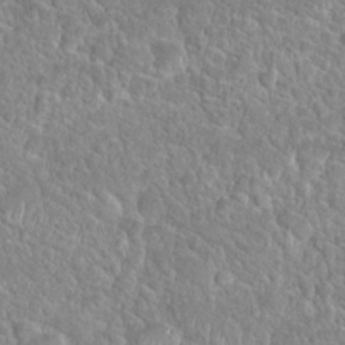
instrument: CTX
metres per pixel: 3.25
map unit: Hto
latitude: 24.2333
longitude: -49.2537
